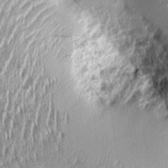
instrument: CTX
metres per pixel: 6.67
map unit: Aa
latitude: 9.1592
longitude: -128.8002
